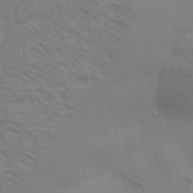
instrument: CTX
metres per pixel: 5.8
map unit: Aa
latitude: 31.6883
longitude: -135.9150
